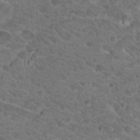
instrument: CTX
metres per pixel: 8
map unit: Hto
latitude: 18.8191
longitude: -34.7246
